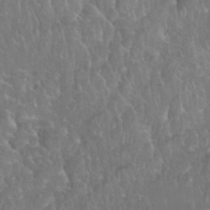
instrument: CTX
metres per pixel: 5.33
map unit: Nhu
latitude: 28.1200
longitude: -65.8772
